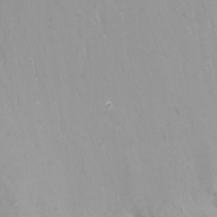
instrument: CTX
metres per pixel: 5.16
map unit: Nhu
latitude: -18.0283
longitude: -46.1011
